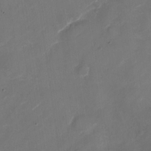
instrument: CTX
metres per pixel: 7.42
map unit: Nhu
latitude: -28.4440
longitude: -74.4979
